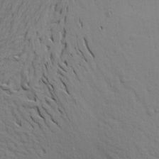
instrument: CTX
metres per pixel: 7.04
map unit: Aa
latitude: 21.3482
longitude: -148.2900
